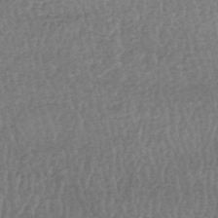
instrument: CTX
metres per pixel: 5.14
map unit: HNhu
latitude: -48.9164
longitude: 101.7855
